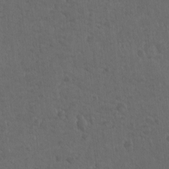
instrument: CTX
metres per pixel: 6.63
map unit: lAvf
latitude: -10.1039
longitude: -120.5924
